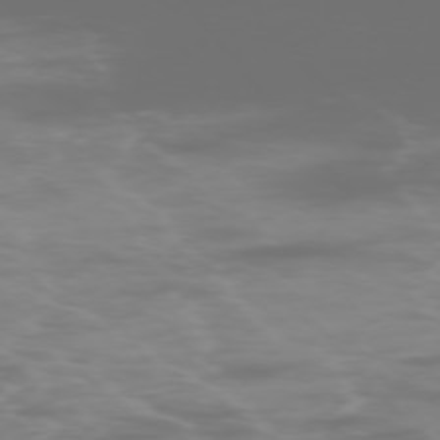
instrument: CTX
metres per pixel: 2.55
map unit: Ap
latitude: -76.5007
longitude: -74.4790
